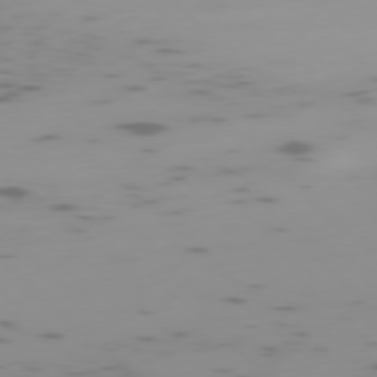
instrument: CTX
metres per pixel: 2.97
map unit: Ap
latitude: -78.0661
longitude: -64.7435
